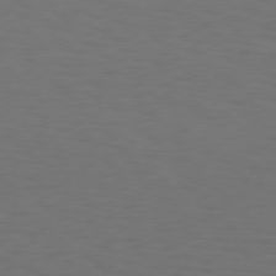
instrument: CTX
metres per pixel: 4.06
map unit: Hpe
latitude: 75.8017
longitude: -132.9514
